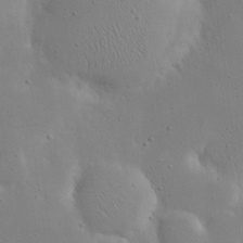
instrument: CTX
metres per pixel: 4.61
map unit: eHh
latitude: 18.7624
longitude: -71.4048
